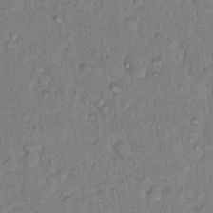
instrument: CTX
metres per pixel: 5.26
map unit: Hto
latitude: 13.4804
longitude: -37.3671
